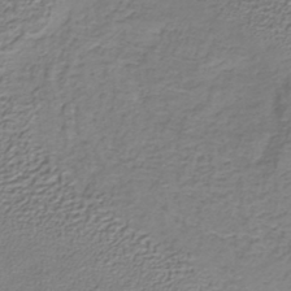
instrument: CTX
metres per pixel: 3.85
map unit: lHb
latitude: -39.3132
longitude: 58.9730
